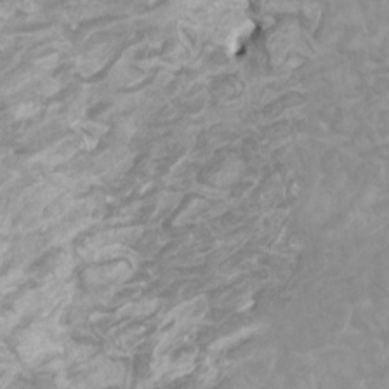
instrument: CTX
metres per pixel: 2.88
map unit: HNhu
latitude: 3.9150
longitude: -2.7435
